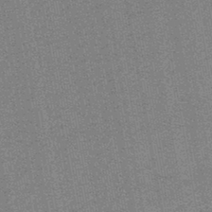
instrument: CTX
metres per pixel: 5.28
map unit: lHb
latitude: -43.7855
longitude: 56.2172
